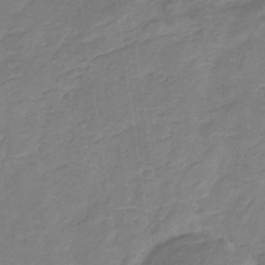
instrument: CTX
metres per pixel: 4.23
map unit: eHb
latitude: -31.4832
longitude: 67.5210
